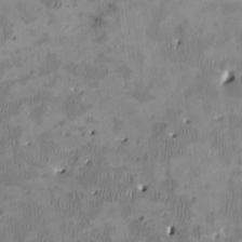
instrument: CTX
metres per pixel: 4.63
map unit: HNhu
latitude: 2.7813
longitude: -4.6113
